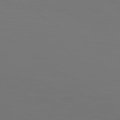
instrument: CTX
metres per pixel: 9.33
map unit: Hpe
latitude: 76.8380
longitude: -134.5357
